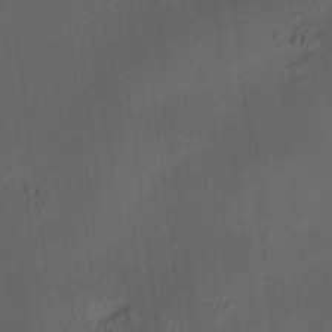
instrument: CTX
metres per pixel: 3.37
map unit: HNhu
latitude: 10.8191
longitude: 10.5385
